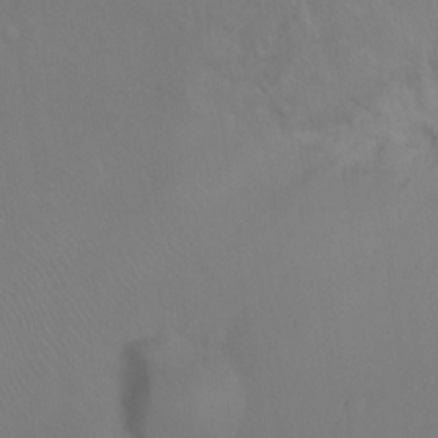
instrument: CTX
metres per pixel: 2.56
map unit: Ht
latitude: -7.4643
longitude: -37.3482
